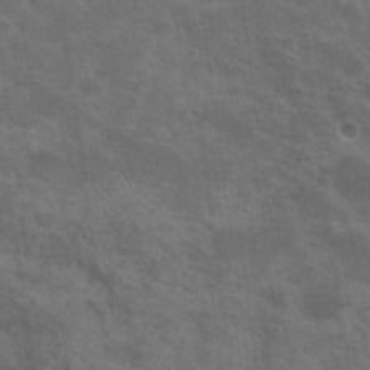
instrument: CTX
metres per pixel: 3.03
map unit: Nhu
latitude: 19.0269
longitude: -30.2334
